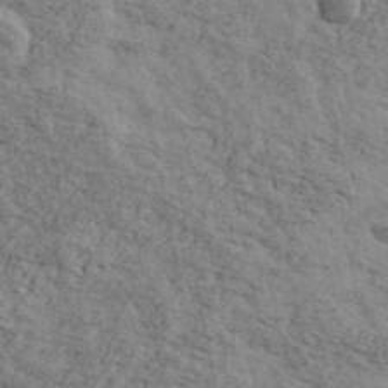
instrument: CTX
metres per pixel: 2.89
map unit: Ave
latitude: 41.1781
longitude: -108.4034
